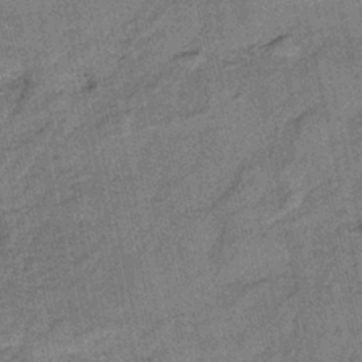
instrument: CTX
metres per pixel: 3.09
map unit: HNb
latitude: -35.8044
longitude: 56.0850
